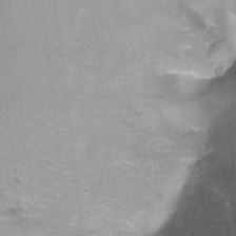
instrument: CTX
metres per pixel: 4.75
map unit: Ht
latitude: -5.5588
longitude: -36.5168
